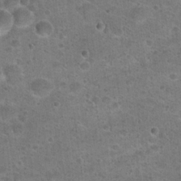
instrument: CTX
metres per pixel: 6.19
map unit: Hto
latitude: 22.7057
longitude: -49.6883
